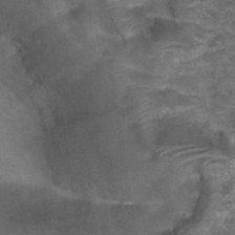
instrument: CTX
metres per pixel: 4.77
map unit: Hto
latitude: 34.8947
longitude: -49.6883
